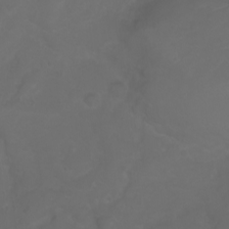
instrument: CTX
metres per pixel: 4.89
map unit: eHh
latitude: 0.8758
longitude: -55.0836
